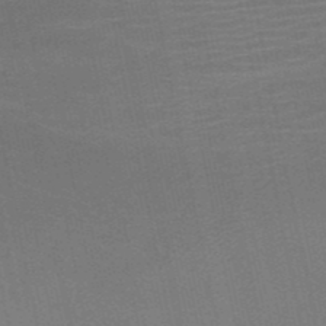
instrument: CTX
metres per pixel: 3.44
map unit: HNb
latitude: -51.3321
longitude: -48.2145
